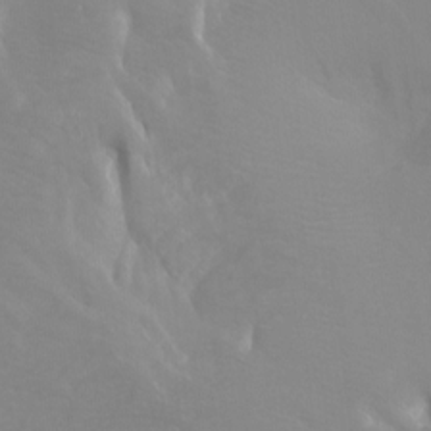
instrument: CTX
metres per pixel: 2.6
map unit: Ht
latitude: -6.8597
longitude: -32.2900
